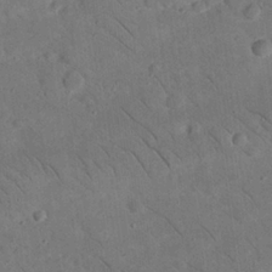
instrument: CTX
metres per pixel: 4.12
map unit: Nhu
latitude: 23.7638
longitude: -73.7828
